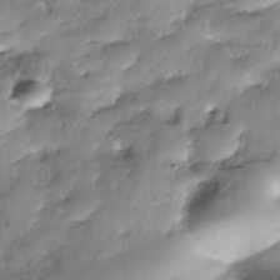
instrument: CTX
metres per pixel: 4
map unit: Nhe
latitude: -37.7477
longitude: -148.4223
